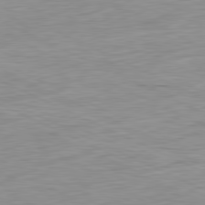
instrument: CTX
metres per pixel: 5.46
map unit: Ap
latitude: -81.6911
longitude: -77.0458
